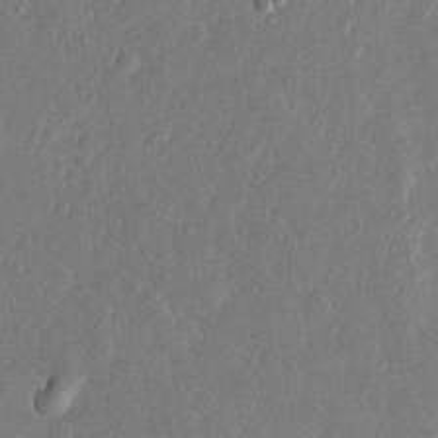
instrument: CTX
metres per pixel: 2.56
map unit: lHvf
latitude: 22.7435
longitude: 144.5196
